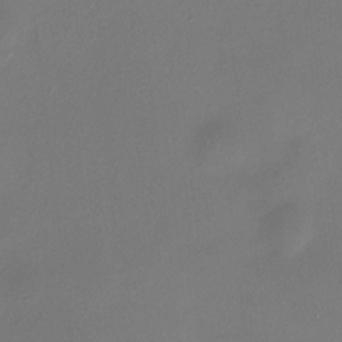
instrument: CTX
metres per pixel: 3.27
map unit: HNhu
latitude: 6.1956
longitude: 6.7652
